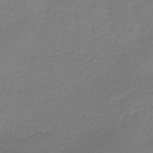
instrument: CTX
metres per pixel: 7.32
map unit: lHb
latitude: -42.4440
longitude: 63.5399
